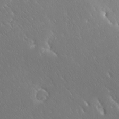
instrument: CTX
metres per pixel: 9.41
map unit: Ave
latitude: 20.5546
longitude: -137.5749
